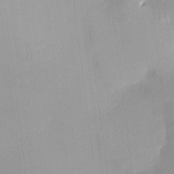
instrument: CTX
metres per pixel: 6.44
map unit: HNhu
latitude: 11.7450
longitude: 9.7100
